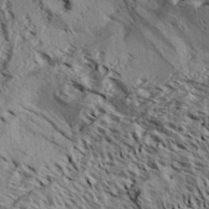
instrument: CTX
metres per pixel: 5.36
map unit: Aa
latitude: 33.1970
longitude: -137.4238
